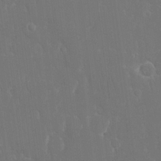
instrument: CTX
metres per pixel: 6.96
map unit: eHh
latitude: 15.8773
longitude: -72.3090
